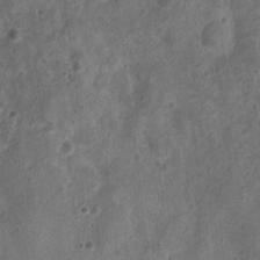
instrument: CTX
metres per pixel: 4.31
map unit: Nhu
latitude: 2.8191
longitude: -14.7058
